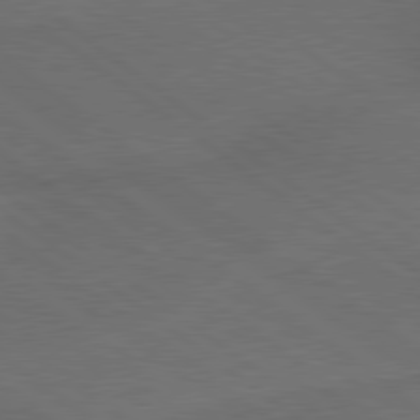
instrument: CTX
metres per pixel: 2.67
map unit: lApd
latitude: 79.5371
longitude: -176.5168
